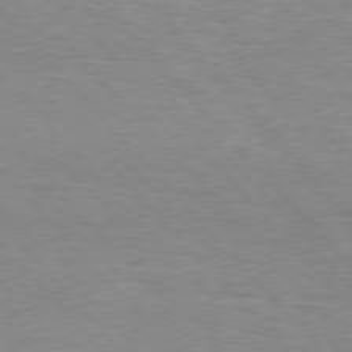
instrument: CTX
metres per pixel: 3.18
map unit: Hpe
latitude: 76.4790
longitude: -152.3090
